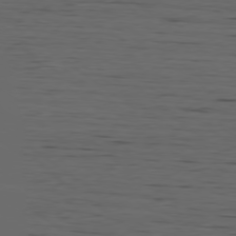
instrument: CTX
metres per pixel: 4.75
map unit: Ap
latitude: -79.6910
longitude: -59.1970
